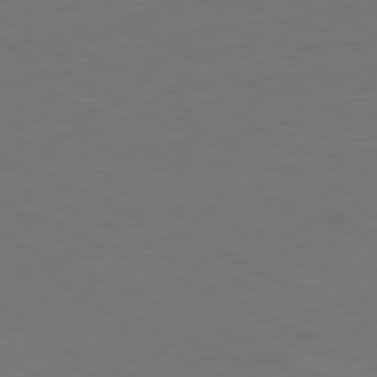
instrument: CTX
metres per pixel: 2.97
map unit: Ap
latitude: -77.9745
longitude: -72.7247
